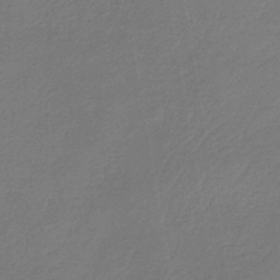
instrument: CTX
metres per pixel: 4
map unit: lHb
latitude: -42.7841
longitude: 60.2551
